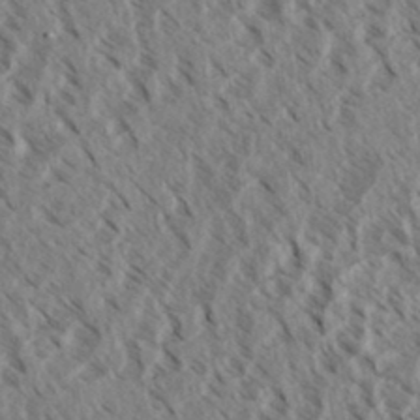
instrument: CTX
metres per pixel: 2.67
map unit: eHh
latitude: 34.4412
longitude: -139.8205
